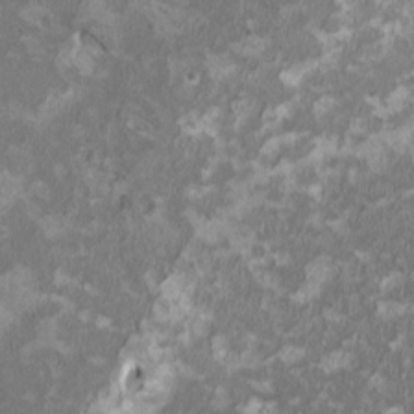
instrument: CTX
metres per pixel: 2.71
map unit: HNhu
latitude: 2.0255
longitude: -3.3104
